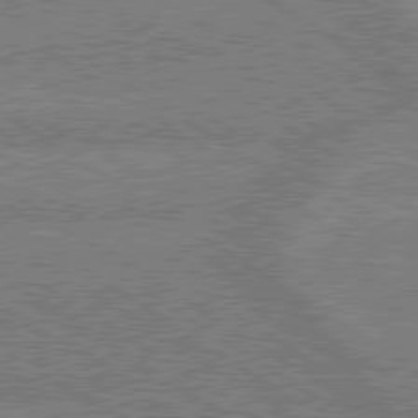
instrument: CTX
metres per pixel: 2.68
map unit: lApd
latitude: 79.4049
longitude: -162.4790
